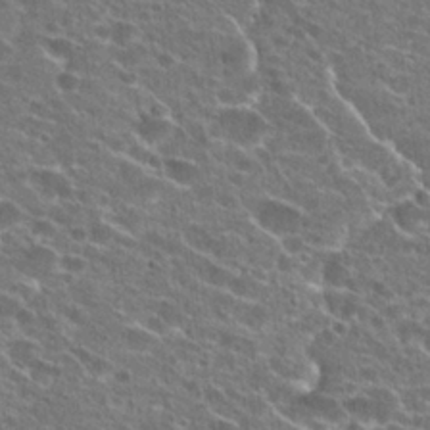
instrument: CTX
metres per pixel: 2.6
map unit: Hto
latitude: 24.1011
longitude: -43.4993
